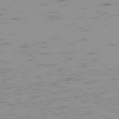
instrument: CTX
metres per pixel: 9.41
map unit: Hpe
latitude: -74.1984
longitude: 7.9178
